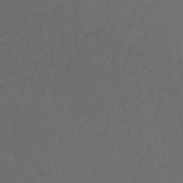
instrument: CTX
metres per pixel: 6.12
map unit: HNhu
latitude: -46.3306
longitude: 93.0486
